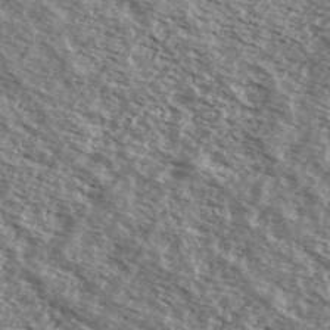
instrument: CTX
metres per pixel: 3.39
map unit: Ave
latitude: 38.7813
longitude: -109.8583
